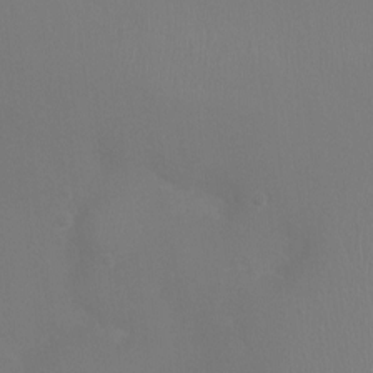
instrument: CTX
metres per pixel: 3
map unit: Ht
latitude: -4.2172
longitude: -18.9513
